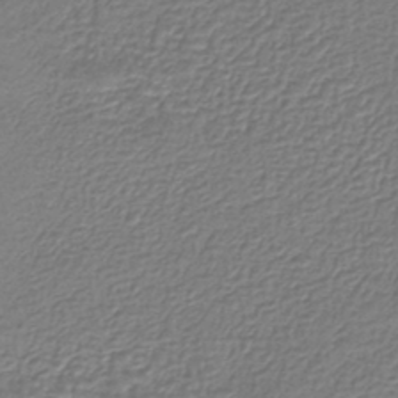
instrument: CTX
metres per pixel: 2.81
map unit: lHb
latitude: -41.9745
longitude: 64.6519
